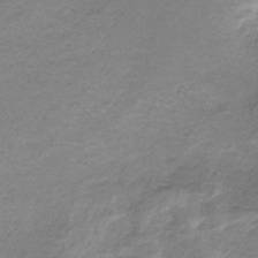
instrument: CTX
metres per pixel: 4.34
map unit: HNb
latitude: -32.9164
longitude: 62.7274
